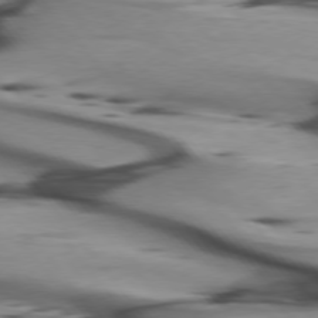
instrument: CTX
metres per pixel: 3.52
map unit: lApd
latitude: 75.7261
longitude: -65.6127
